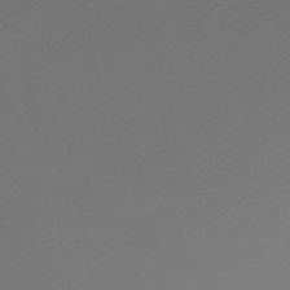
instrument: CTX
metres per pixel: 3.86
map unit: lHb
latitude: -45.4643
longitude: 57.0864
